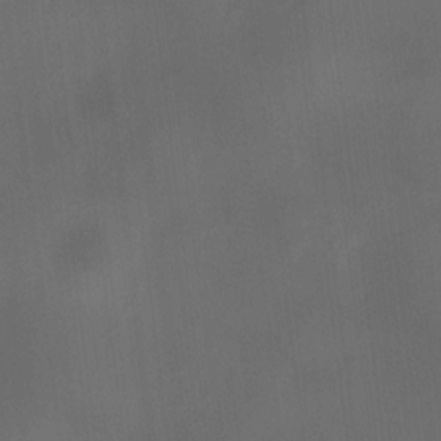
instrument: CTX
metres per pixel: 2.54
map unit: HNhu
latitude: 10.2901
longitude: 9.6344
